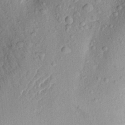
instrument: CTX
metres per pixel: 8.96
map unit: Aa
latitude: 24.0822
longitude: -148.0255
